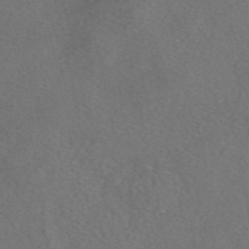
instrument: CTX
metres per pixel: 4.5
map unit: eAb
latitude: 48.2334
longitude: 108.6518
